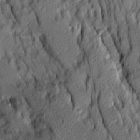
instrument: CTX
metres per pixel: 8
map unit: Ave
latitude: 14.0633
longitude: -132.7813
